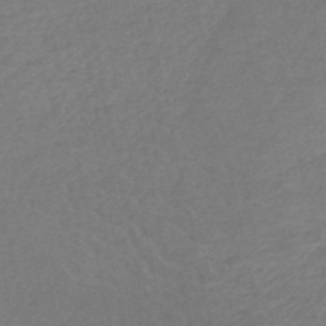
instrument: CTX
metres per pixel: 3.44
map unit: HNb
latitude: -52.8785
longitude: -51.1592
